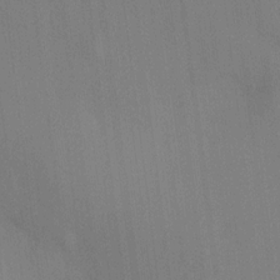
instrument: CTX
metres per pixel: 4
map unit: HNhu
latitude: 13.0648
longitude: 12.1417
